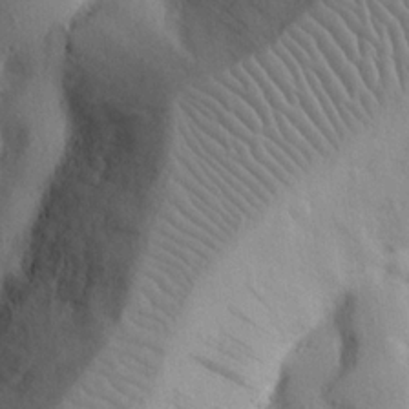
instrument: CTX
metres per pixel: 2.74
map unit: Nhu
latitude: 20.7624
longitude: -73.9717
